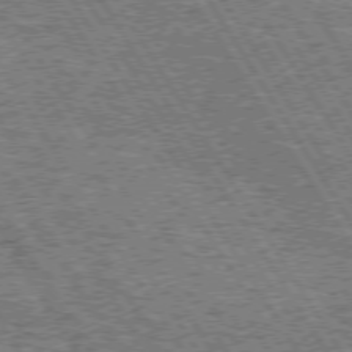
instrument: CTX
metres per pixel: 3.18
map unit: Hpe
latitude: 73.6505
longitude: -134.9702
